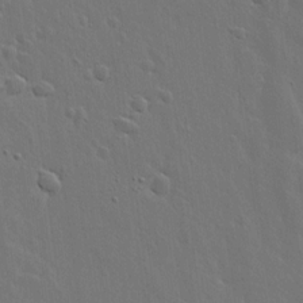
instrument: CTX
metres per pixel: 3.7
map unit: lHvf
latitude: 18.7624
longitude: -117.1970
